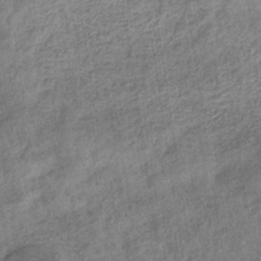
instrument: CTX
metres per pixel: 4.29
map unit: eHb
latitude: -34.4818
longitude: 77.8422
